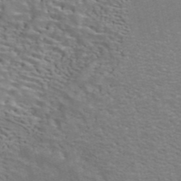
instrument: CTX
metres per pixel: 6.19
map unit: ANa
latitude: 42.2901
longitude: 14.8786
